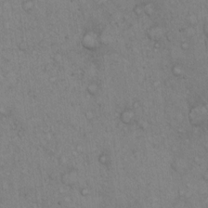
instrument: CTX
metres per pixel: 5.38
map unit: Hto
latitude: 13.4804
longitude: -56.1199
